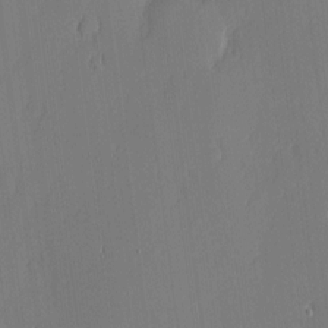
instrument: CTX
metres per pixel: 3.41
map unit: Nhu
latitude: 3.4048
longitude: -76.1577
